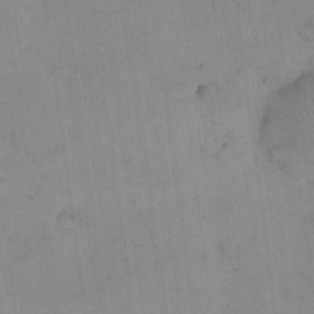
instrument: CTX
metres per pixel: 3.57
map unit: eHh
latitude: 24.3845
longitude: -64.4790
